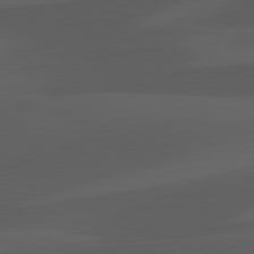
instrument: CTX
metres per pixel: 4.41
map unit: lApd
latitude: 81.4048
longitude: 122.8408
